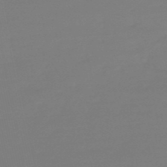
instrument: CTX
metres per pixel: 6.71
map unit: eHb
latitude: -49.6911
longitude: 77.5966
